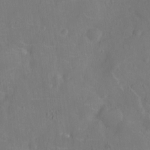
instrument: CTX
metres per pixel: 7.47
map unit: Ht
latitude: -9.3698
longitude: -22.8758
